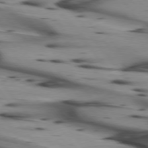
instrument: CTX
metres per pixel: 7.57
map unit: lApd
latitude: 75.1592
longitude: -65.4615
